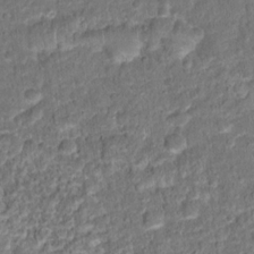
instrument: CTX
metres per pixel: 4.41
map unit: Hto
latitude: 15.5183
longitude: -39.2726
